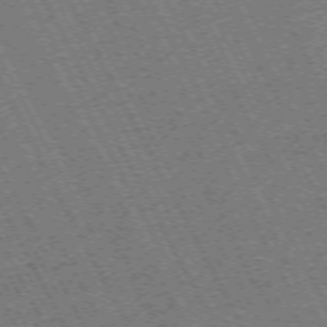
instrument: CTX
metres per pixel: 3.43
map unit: Hpe
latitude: -71.9745
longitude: 10.6708
